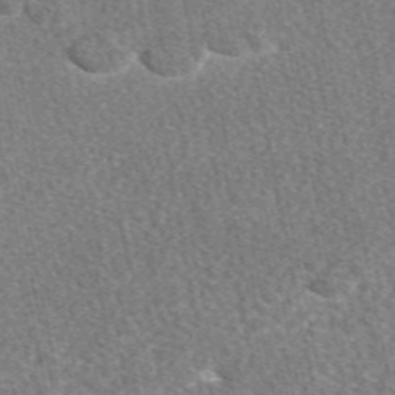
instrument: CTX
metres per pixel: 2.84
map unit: eAb
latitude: 48.7246
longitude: 116.9730
